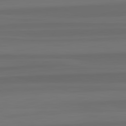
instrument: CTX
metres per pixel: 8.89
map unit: lApd
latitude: 82.4601
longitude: -172.9702
